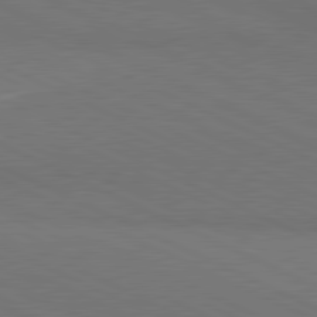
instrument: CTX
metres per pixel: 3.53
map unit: lApd
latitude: 81.1781
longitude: 148.1984
